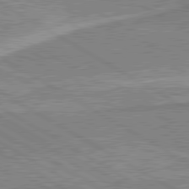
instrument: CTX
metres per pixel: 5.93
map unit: lApd
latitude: 80.6490
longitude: 143.1053
